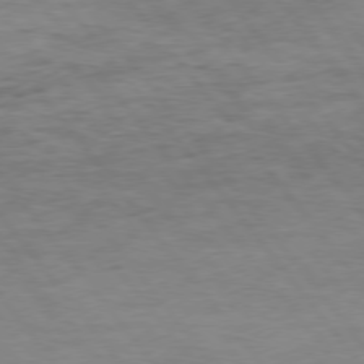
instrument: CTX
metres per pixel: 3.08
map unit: Hpe
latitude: 75.2159
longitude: -141.5182
